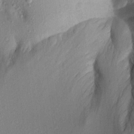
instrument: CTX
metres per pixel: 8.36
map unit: Aa
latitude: 19.6505
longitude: -146.6680
